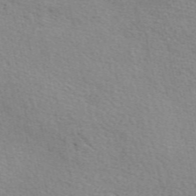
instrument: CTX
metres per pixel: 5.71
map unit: eAb
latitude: 50.6490
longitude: 116.8030
